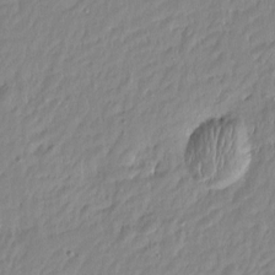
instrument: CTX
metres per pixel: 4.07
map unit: Htu
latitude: -6.1228
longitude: 174.8030
